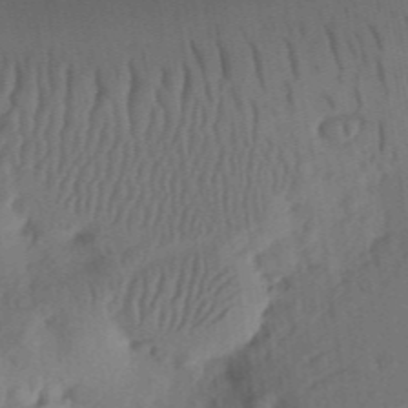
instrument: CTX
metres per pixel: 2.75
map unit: eHh
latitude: 5.0647
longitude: -73.7450
